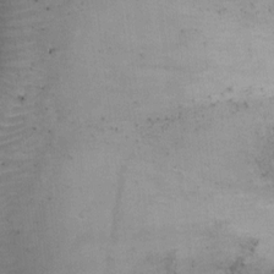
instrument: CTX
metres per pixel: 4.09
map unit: Ht
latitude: 0.6679
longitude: -36.8191
